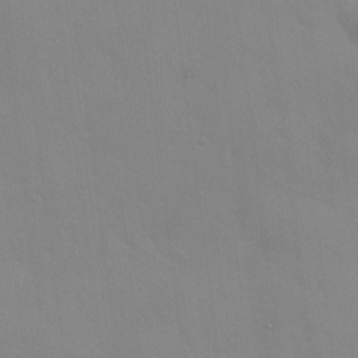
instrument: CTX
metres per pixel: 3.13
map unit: HNhu
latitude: 5.7639
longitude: 1.1054
